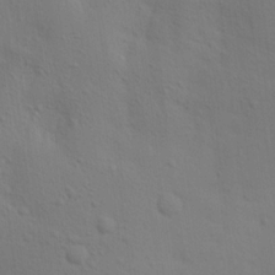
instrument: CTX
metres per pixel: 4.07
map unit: Aa
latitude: 18.5356
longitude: -143.9150
